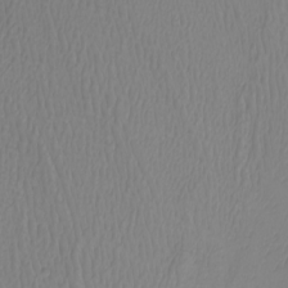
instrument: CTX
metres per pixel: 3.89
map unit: Nhu
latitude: -6.8219
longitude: -93.9339
